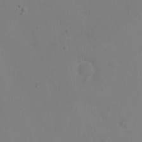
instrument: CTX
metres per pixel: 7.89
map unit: Ht
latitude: 1.1592
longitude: -33.7828
